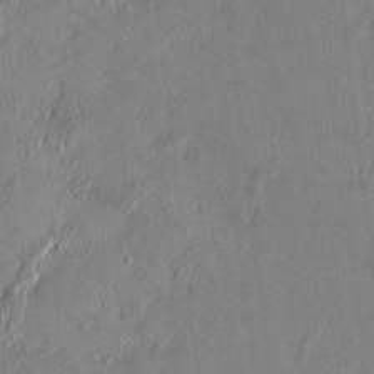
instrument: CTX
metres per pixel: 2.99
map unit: HNhu
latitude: 0.7435
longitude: -5.5371
